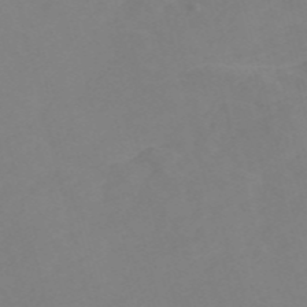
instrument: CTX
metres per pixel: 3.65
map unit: Nve
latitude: -57.0675
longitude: 53.2753
